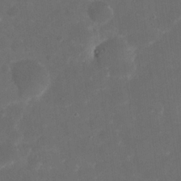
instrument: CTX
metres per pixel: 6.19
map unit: eHh
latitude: 19.9150
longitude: -65.3104
